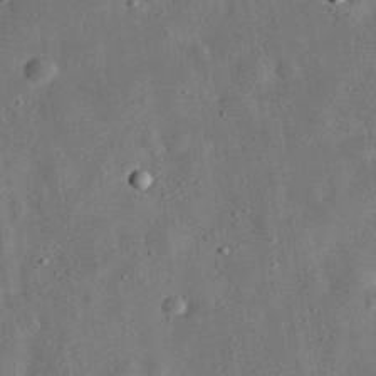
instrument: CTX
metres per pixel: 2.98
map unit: eHh
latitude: 32.5357
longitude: -76.8569
